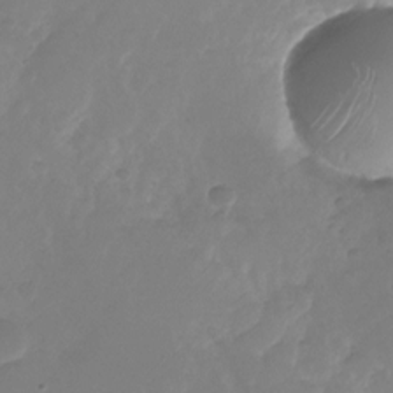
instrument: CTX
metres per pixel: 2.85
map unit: Nhu
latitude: -26.8219
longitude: -71.8583
